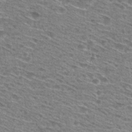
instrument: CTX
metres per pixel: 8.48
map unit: Hto
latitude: 28.8569
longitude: -46.9703
